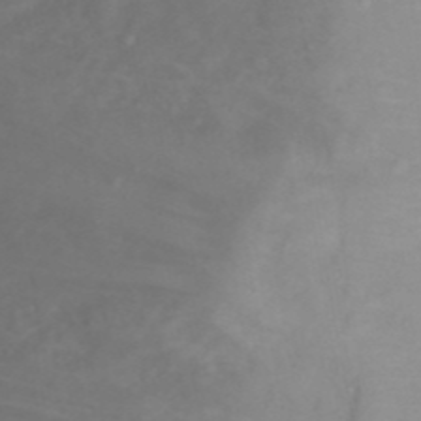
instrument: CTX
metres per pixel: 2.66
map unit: Nhu
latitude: 23.3293
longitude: -63.5182
